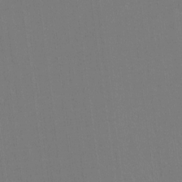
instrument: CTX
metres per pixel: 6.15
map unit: lHvf
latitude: -11.3510
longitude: -104.4790
